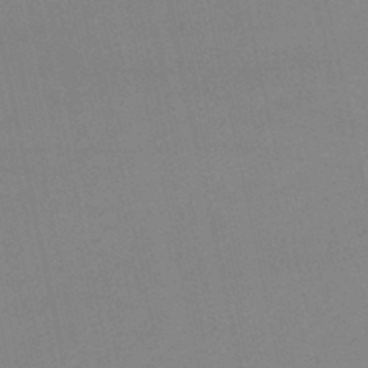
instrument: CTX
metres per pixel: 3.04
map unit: lHb
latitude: -46.1794
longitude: 58.5195
